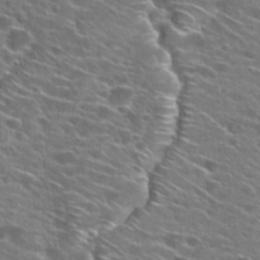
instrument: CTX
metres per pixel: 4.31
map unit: Hto
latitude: 25.3859
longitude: -43.4049
